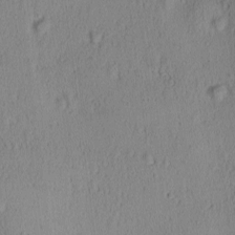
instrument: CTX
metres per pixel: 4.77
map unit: Ave
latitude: -9.0675
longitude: -121.8773
